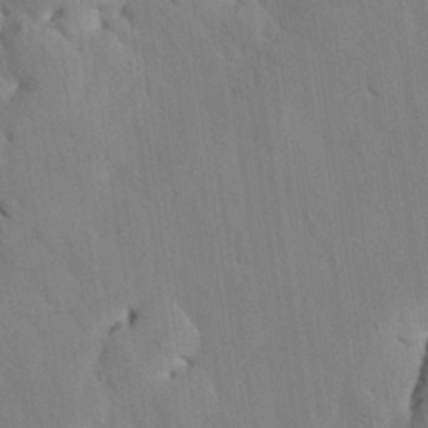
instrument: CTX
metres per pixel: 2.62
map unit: Nhu
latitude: 26.7057
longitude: -72.1578
